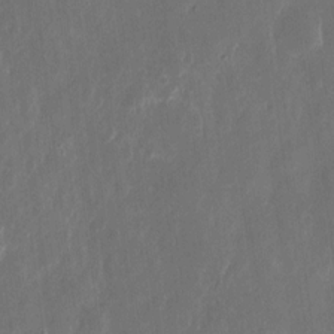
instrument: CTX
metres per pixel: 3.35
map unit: eHh
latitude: 10.9703
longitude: -72.5168
